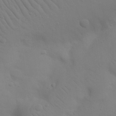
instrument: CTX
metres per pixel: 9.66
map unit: Nhu
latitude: 22.9703
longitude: -73.8395
